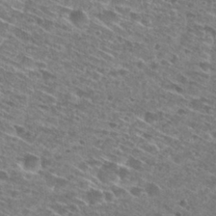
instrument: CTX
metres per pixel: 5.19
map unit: Hto
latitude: 28.5357
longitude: -45.5371
